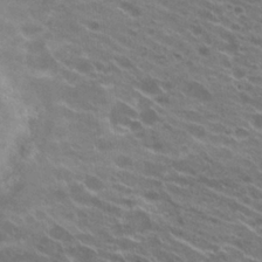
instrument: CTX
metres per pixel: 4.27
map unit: Hto
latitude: 23.7827
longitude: -38.6679
